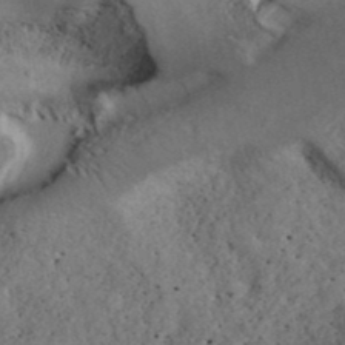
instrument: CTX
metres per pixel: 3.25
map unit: ANa
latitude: 40.0633
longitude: 17.8423
